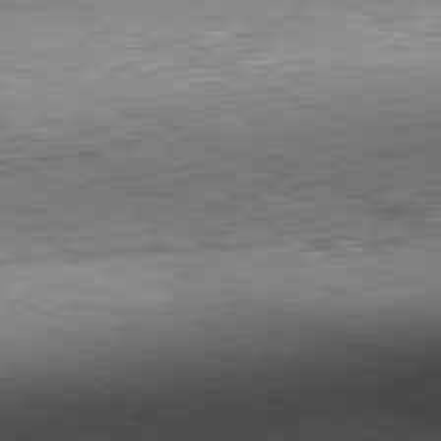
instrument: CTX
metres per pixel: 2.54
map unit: Hpe
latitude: -82.0850
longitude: 11.6911
